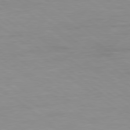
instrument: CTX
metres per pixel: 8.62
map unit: Hpe
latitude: 78.7058
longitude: -151.0836
